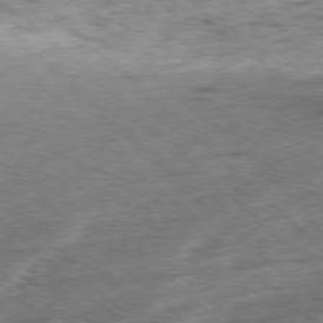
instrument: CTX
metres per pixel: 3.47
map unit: Ap
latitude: -78.1228
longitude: -61.3292
